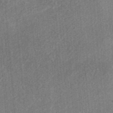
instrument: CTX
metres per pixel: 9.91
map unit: ANa
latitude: 36.2145
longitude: 14.7841
